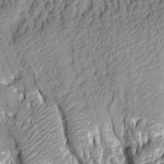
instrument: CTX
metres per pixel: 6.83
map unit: Aa
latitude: 7.1214
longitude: -128.3278
